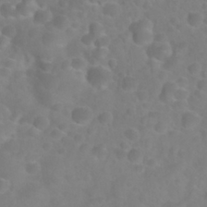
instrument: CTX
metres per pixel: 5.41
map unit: Nhu
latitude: 27.3482
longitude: -55.2159
